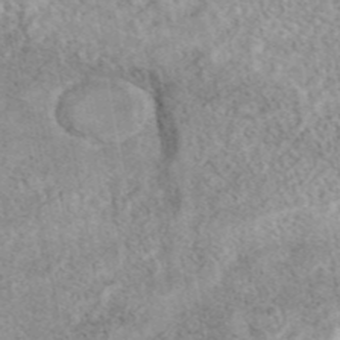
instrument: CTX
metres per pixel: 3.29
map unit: eAb
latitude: 44.2900
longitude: 109.3321
